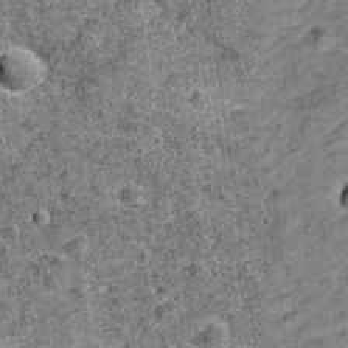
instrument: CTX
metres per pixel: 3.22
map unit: Hve
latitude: -27.9178
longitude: 92.0094
